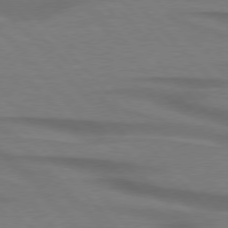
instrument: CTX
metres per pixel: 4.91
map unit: lApd
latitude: 76.4601
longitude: -86.9891
